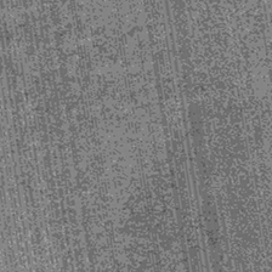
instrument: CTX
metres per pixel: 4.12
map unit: lHb
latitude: -39.7477
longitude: 67.5588
